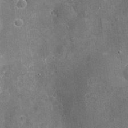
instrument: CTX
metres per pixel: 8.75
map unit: Nhu
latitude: -16.7464
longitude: -56.3467
